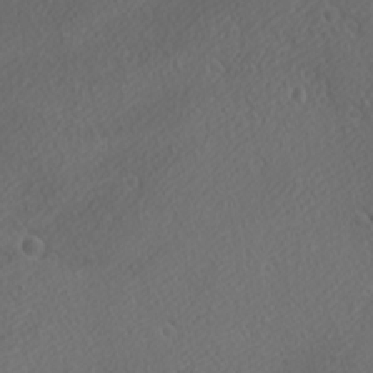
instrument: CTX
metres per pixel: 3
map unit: Ave
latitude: 21.9528
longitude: -136.9514
